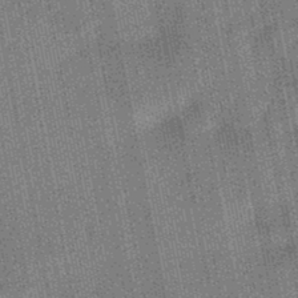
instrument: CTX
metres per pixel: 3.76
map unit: HNhu
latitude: -45.7667
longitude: 90.7841
